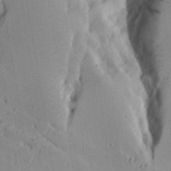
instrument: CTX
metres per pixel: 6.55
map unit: Aa
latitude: 16.8758
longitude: -124.8002
